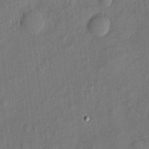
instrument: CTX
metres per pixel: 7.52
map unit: eHh
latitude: 5.1781
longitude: -73.1404
